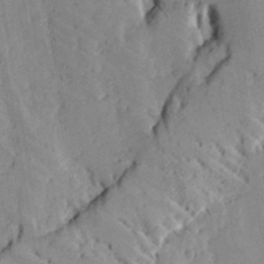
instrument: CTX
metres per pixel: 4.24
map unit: Aa
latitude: 16.8947
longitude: -124.8758
